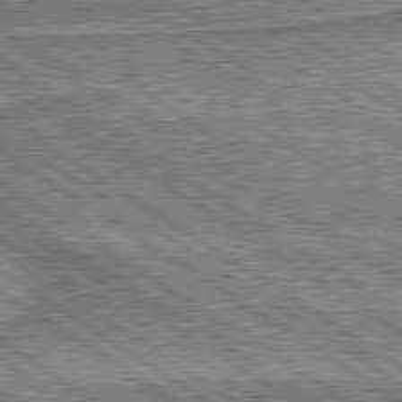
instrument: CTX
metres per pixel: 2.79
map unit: lApd
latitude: 80.0822
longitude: 173.3321
